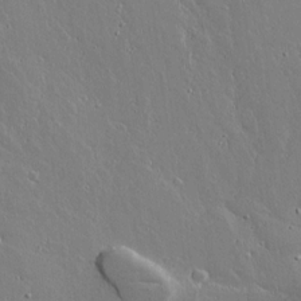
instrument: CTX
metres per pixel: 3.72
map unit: lAvf
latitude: 16.7057
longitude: -127.9717
